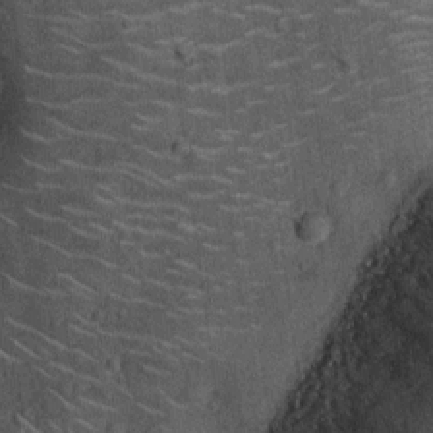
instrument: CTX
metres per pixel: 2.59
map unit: Ht
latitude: -12.5574
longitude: -21.3859
